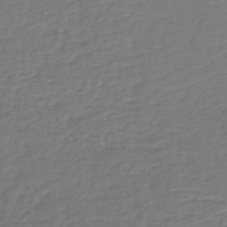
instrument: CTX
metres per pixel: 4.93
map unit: lHb
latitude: -43.7099
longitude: 69.9556
